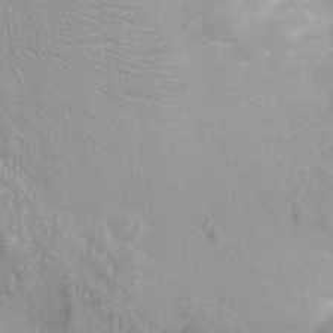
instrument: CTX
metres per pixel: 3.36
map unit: Ht
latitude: -2.7463
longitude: -15.8206
